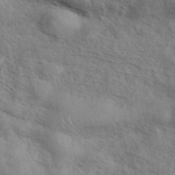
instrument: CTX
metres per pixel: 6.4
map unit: ANa
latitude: 42.8380
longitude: 55.2565
